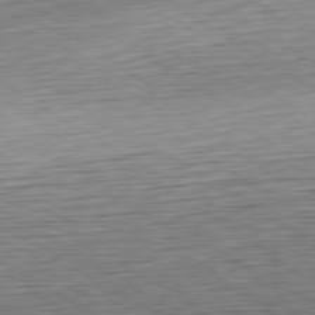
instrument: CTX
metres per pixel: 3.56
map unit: Hpe
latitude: -80.2551
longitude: 20.0283
